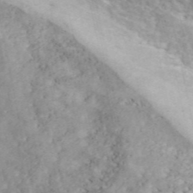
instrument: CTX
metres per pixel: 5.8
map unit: ANa
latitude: 42.2334
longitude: 49.6722
